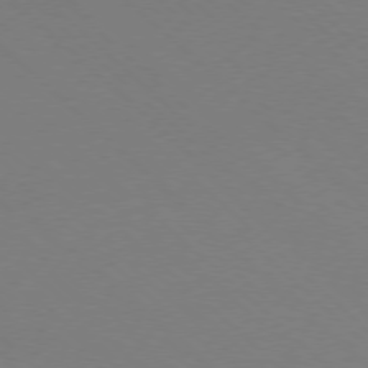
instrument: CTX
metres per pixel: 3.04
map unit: Ap
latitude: -78.1605
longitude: -91.7072
